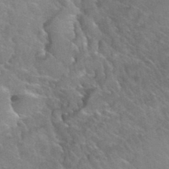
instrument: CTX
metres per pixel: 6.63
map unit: Hto
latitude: 35.7071
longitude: -45.9339
